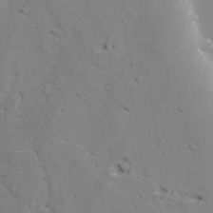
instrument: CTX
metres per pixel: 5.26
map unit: lAvf
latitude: 26.1956
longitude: -110.0444
